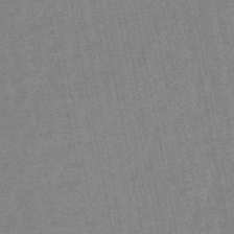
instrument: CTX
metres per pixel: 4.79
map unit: lHb
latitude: -48.4818
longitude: 78.9919
